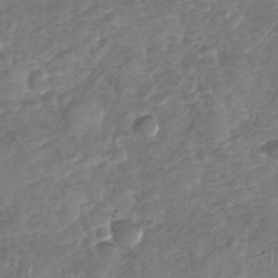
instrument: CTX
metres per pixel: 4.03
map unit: Nhu
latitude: -30.7274
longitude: -60.4979
